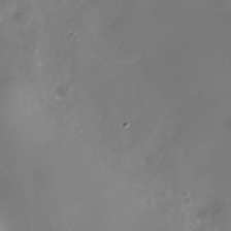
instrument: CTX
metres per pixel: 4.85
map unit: Nhe
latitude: -32.9353
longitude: -88.3657
